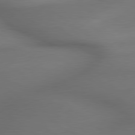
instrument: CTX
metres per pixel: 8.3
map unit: lApd
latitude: 79.6316
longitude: -173.0647
